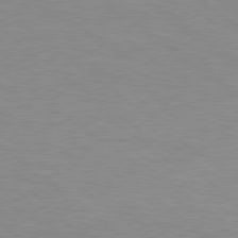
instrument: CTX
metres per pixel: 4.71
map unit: Hpe
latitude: 78.4601
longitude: -151.8394
